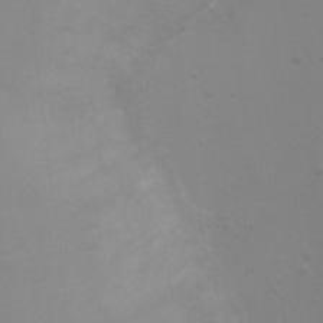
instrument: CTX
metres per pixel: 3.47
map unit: Ht
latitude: 2.6490
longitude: -28.7813
